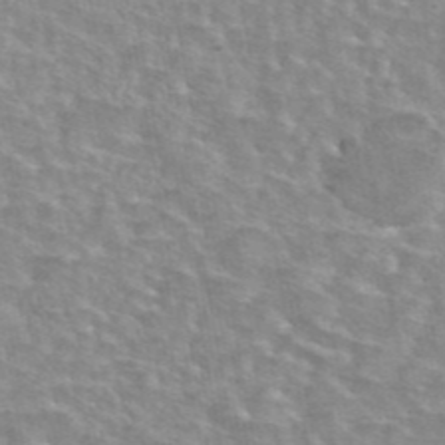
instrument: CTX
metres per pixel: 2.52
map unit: eAb
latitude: 44.5357
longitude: 106.7275
